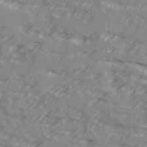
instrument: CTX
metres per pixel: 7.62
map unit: Ave
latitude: 17.6505
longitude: -129.2726
